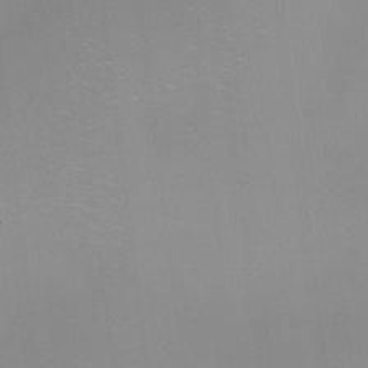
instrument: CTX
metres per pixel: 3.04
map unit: Nhu
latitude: -9.0864
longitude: -79.5182
